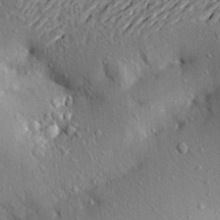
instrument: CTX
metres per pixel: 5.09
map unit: Aa
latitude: 21.0837
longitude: -150.2333
